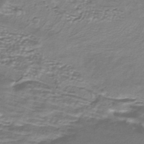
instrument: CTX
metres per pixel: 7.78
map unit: HNhu
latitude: -42.8785
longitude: 97.2376
